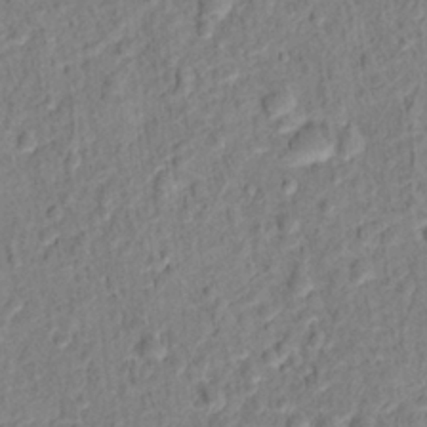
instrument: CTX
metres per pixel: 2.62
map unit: Hto
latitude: 13.0648
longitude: -38.4223
